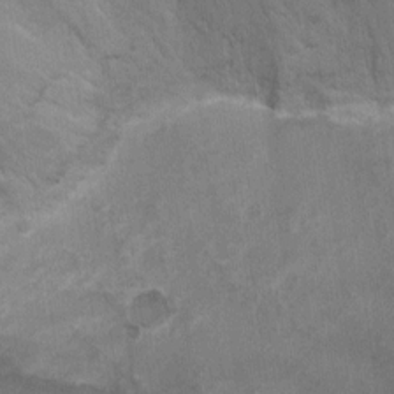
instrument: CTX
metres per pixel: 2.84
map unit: Ht
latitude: -0.6141
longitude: -17.5182
